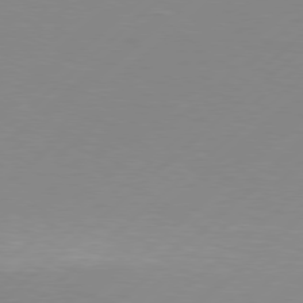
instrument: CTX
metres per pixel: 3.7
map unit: Hpe
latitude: 77.8205
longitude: -130.8002
